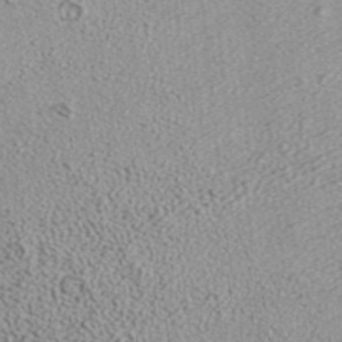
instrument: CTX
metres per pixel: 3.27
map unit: ANa
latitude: 36.7058
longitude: 14.8786
